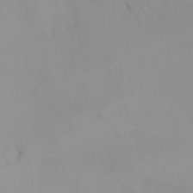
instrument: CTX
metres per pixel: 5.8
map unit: HNhu
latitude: 2.1955
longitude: 7.6344
